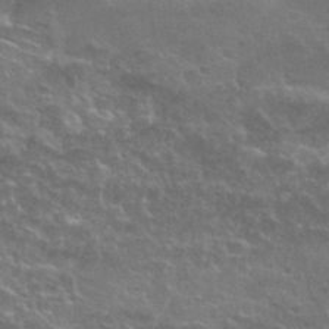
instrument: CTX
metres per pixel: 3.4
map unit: Nhu
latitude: 26.2145
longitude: -51.3292
